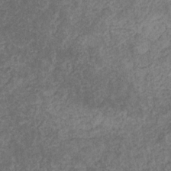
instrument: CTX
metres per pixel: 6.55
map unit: eHb
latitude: -31.3698
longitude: 72.1794
